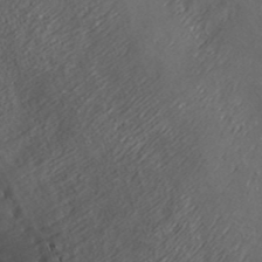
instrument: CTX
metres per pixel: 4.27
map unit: ANa
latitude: 37.4993
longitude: 17.1243
